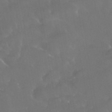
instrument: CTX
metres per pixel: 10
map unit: HNhu
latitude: -42.9352
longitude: 94.4062
